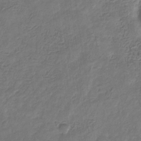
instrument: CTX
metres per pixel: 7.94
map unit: eHb
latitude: -31.0297
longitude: 72.0094
